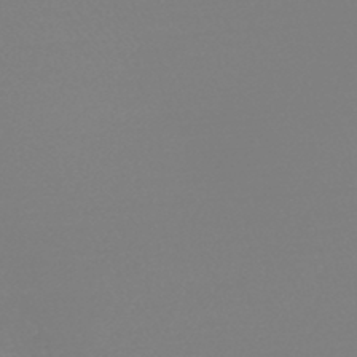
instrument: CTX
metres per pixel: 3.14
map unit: HNb
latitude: -45.0109
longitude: -42.1767
